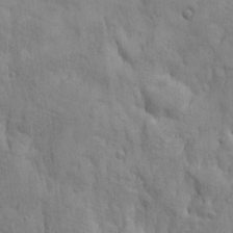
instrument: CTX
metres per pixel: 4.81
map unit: eHh
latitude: -8.2739
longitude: -68.9136
